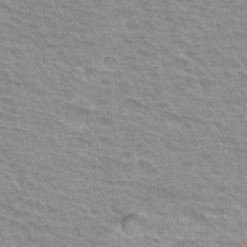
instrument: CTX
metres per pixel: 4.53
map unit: Hto
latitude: 33.5749
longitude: -40.4412
